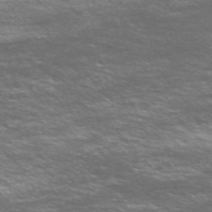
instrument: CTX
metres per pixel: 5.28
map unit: Nve
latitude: -59.1809
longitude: 57.5021
